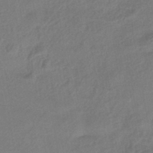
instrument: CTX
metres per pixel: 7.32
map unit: HNhu
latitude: -42.9730
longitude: 90.1795
